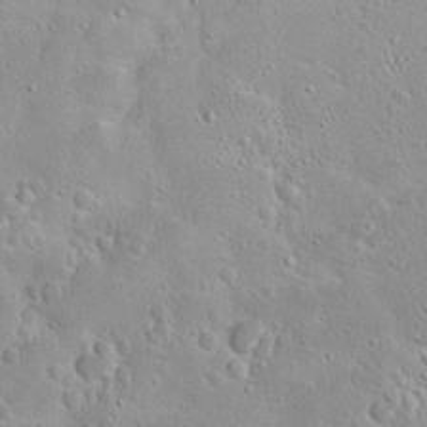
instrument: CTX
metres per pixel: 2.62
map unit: Hto
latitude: 16.0633
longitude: -37.8584
